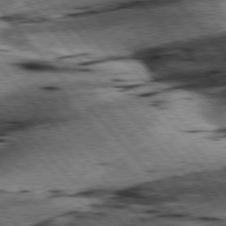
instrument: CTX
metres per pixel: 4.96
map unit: lApd
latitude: 76.6301
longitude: -71.4993
